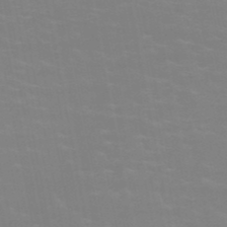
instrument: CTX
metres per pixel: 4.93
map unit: HNb
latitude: -49.3699
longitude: -48.0255
